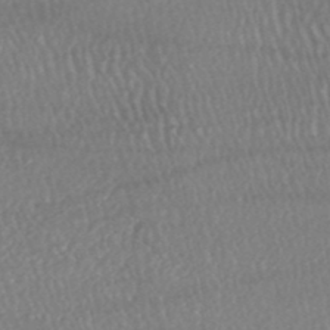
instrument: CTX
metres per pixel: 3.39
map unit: HNhu
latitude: -48.6519
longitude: 102.5763
